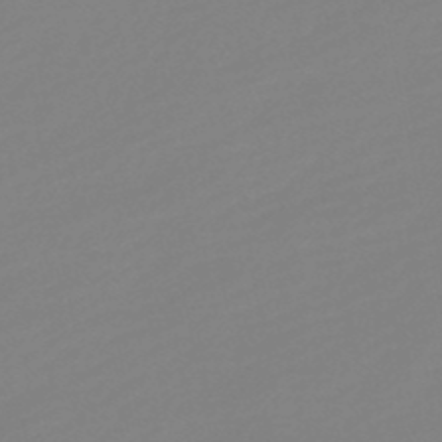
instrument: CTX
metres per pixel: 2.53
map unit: HNb
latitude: -49.4266
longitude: 58.7841
